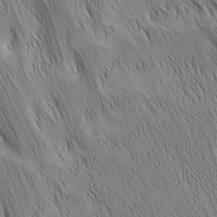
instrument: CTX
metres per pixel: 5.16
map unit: Nhu
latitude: -5.9745
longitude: -151.6882
